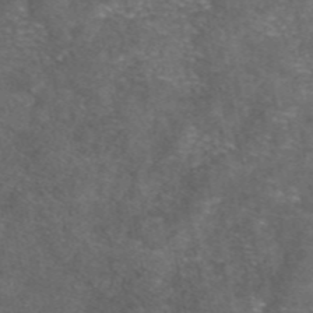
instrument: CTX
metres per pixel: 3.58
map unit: eAb
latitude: 47.2159
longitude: 111.9556
